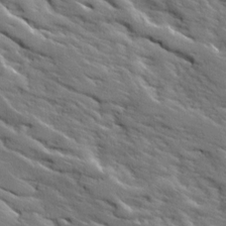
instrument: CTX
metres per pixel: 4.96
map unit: Ave
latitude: 18.9324
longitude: -136.0633
